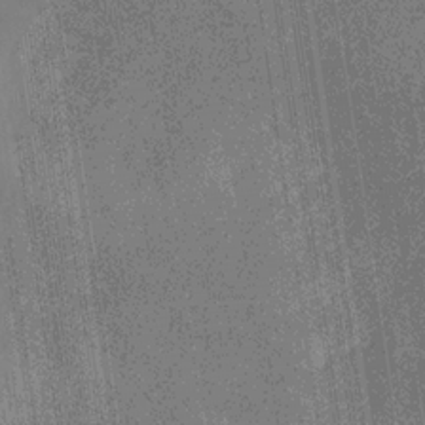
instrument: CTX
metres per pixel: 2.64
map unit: HNb
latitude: -31.3698
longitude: 60.1417
